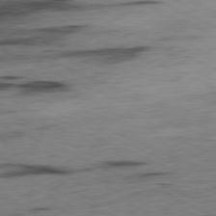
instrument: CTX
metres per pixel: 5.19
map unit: Ap
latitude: -81.5021
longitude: -71.8205
